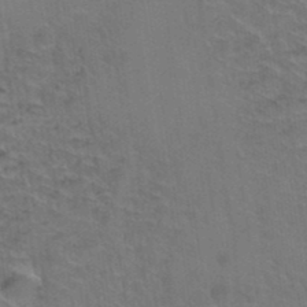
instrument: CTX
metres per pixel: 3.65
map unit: Hto
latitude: 36.8569
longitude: -46.4979
